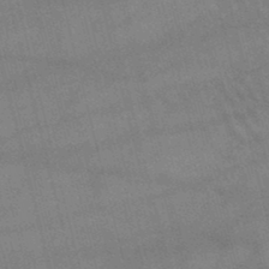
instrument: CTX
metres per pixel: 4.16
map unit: lHb
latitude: -46.8786
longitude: 76.5007
